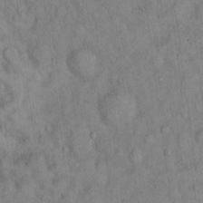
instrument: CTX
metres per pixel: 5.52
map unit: Hto
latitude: 14.2712
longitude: -58.8380
